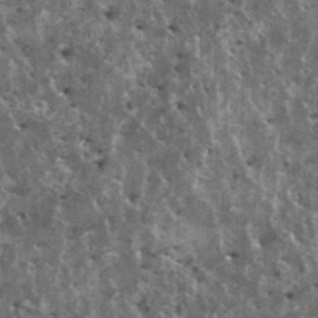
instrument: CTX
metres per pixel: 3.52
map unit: HNhu
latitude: 2.8758
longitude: 4.9163
